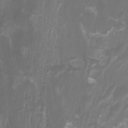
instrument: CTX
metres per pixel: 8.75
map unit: Nhu
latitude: -8.5007
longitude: -79.0081
